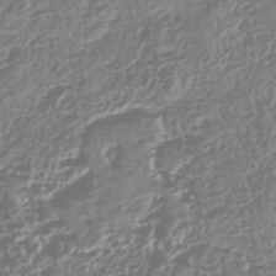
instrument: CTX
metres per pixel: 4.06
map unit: HNhu
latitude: -42.9541
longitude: 106.8219
